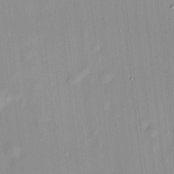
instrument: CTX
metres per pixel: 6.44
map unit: HNhu
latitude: 11.5182
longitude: 9.8422
